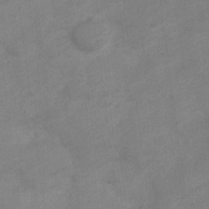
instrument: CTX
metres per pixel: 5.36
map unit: Nve
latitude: -18.7463
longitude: 108.3306
